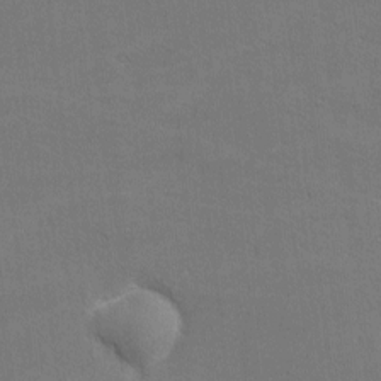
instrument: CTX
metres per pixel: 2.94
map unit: Nhu
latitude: 1.1970
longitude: -78.8002
